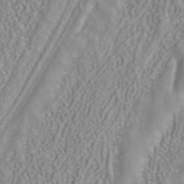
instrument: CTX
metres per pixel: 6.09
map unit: ANa
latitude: 40.8569
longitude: 34.5196
